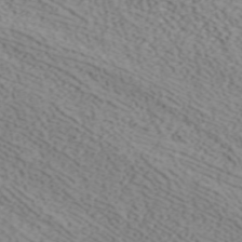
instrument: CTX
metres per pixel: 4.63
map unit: ANa
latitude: 41.3670
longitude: 33.9556
